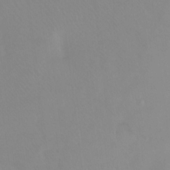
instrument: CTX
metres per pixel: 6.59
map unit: Ht
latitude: -8.3873
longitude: -38.1011
